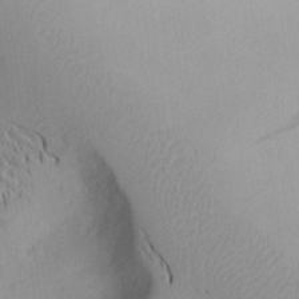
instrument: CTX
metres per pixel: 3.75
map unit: Aa
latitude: 20.1767
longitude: -145.0269
